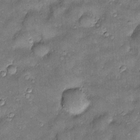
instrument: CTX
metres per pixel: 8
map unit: Htu
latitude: -6.4629
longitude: 158.9353
